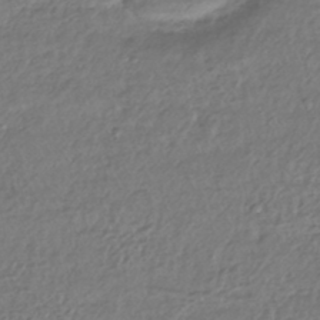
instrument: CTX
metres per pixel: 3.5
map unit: HNhu
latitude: -43.7099
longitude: 107.5210
